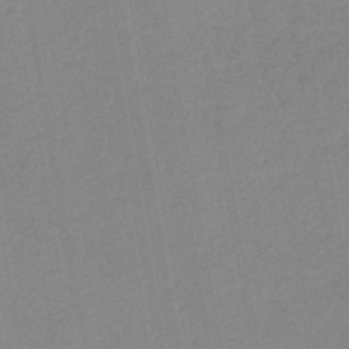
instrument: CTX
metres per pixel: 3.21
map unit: lHb
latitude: -45.9178
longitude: 73.2187
